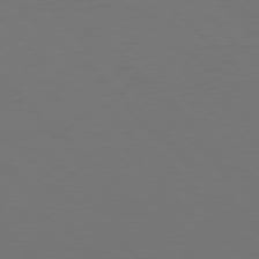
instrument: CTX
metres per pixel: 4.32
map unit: Hpe
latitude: 77.6694
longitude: -169.5749
